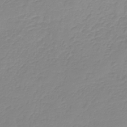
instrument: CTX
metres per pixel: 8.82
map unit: HNb
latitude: -35.8611
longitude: 51.2187
